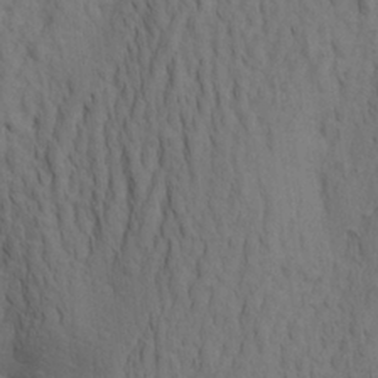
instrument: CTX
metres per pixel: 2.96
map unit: Aa
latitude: 23.9150
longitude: -148.7435
